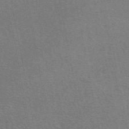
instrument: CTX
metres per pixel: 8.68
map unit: eAb
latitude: 49.0081
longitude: 114.4629
